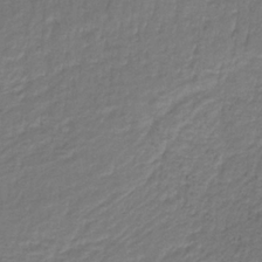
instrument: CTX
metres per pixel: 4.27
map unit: HNb
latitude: -34.3306
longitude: 63.1242
